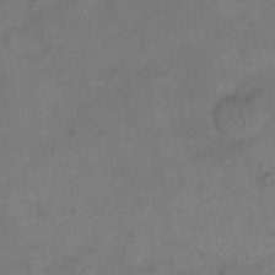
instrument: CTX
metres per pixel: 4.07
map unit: eHh
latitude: 14.3468
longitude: -65.8772
